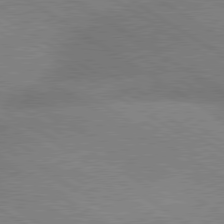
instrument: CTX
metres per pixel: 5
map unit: lApd
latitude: 79.6883
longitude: -152.4412
